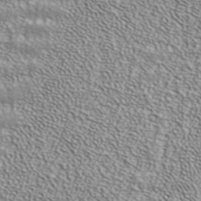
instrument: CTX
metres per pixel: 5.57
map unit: ANa
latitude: 39.4048
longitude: 24.9353
